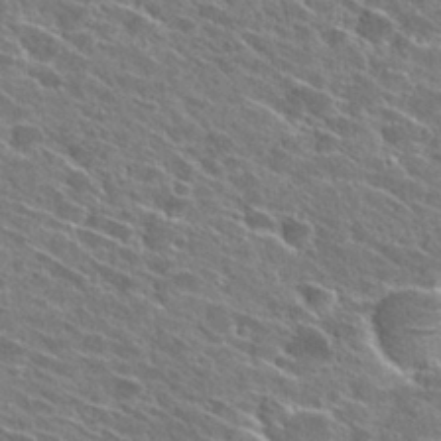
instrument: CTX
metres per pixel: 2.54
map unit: Hto
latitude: 28.3656
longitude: -43.3671
